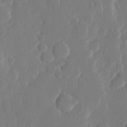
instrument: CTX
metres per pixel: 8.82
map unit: Hve
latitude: 23.1403
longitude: 145.4077
